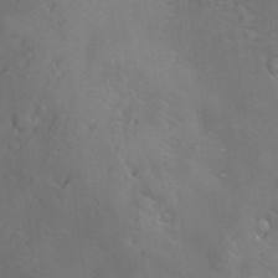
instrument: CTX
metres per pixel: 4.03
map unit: Hve
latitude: -10.2362
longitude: 175.0486
